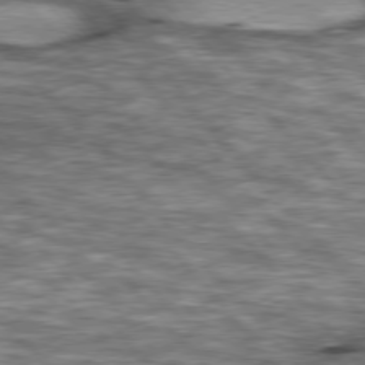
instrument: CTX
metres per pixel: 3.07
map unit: lApd
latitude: 76.7435
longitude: -49.2726
